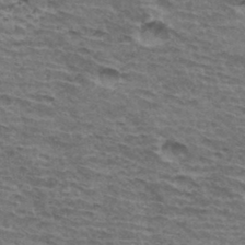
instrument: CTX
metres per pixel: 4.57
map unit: Hto
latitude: 34.4979
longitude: -43.0647
